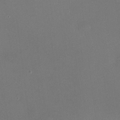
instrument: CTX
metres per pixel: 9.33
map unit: HNhu
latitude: 6.7813
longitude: 7.8233
